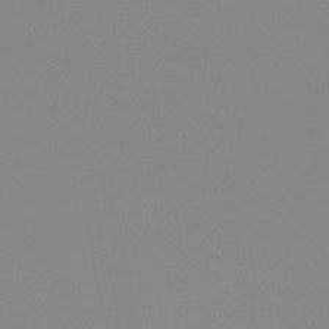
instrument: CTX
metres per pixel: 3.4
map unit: HNb
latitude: -45.3699
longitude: -44.4979
